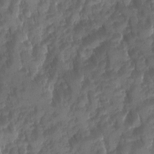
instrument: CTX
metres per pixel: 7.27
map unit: Ave
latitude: -11.0864
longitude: -119.6127
